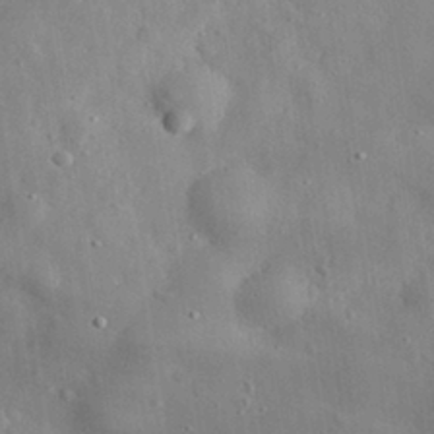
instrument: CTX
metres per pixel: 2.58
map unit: eHh
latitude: 30.2712
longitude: -74.4979
